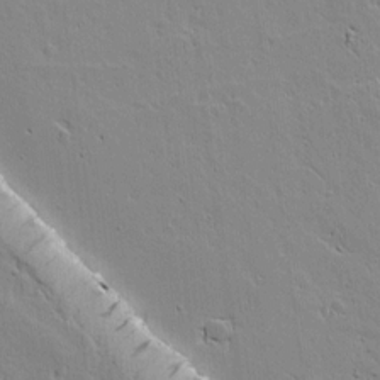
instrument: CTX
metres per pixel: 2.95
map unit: lAvf
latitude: 15.6694
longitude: -125.2348
